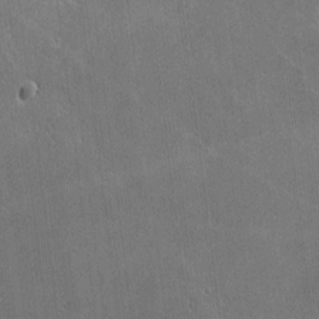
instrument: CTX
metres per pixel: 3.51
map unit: lHvf
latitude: -8.7841
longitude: -101.0836
